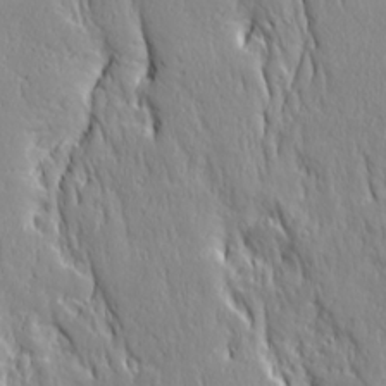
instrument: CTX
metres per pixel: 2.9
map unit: Ave
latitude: 22.3278
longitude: -135.3292
